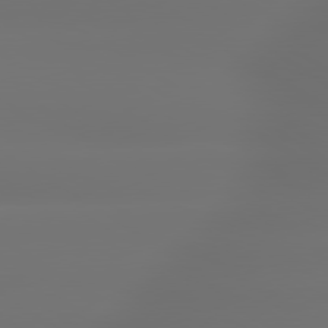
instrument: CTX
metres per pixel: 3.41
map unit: lApd
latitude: 79.5182
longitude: -137.8395
